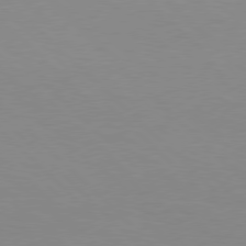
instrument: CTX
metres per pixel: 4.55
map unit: Hpe
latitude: 77.6316
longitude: -160.5734
